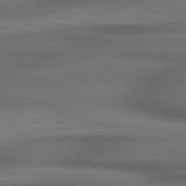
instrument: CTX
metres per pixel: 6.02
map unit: lApd
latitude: 79.0459
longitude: -117.5182
